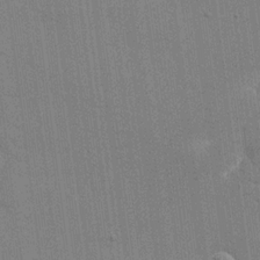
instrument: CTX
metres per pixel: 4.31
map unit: eHh
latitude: 18.4412
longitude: -68.0255
